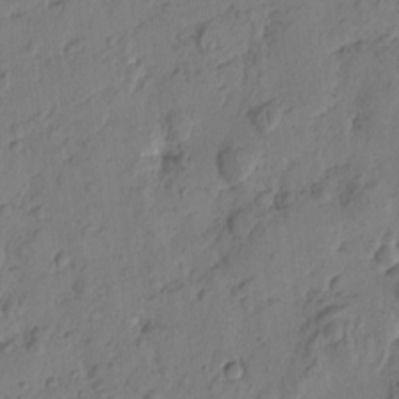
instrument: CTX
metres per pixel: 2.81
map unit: Htu
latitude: -1.3699
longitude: -176.6679
